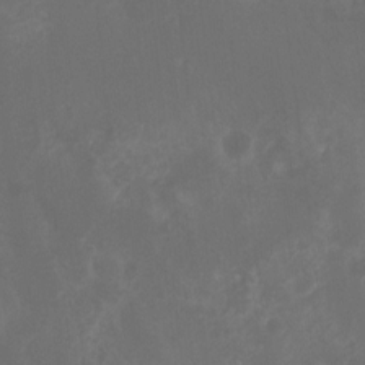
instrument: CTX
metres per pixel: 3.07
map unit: Nhu
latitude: -8.8975
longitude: -43.3671
